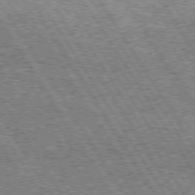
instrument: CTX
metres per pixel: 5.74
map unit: Hpe
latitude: 73.6694
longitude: -134.9324
